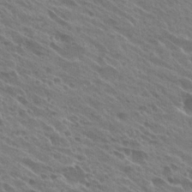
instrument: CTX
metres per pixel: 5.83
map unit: Hto
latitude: 26.0255
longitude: -40.6868
